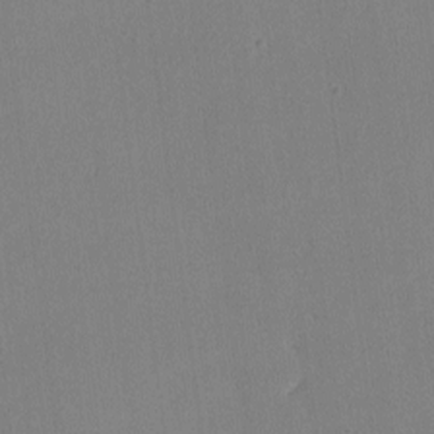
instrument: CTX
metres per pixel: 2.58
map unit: lHvf
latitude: -10.3495
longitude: -100.4412
